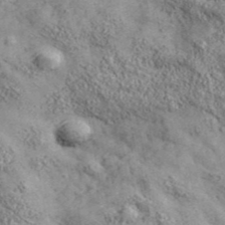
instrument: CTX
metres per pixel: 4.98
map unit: ANa
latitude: 42.9514
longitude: -88.7436
